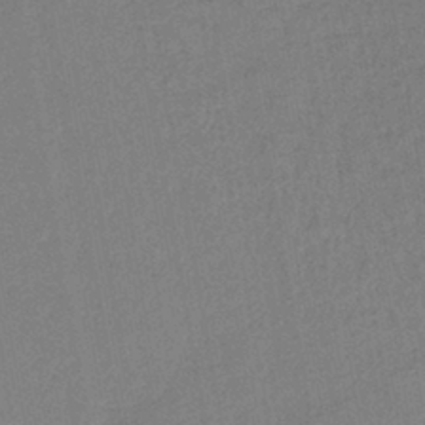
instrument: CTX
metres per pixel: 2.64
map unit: lHb
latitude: -41.9556
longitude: 68.2550
